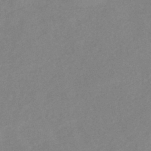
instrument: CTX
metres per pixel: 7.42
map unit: HNhu
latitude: -44.0094
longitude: 91.1431
